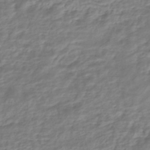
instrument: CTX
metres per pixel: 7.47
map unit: HNhu
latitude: -45.1431
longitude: 102.9164
